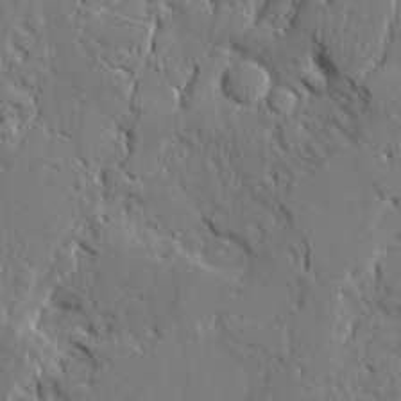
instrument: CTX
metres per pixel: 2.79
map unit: Ave
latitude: 23.4993
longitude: -129.8961
